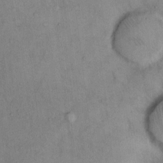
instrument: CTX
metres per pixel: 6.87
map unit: Hto
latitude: 11.6316
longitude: -60.7435
